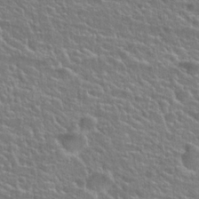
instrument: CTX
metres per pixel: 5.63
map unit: Hto
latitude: 25.1781
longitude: -50.6112
